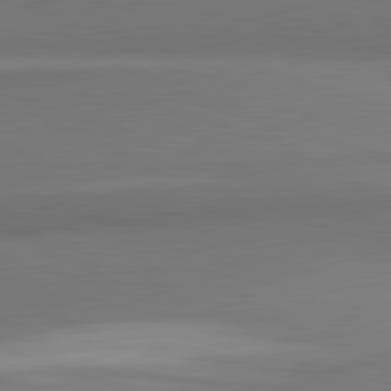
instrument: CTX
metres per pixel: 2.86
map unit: lApd
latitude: 82.2711
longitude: 168.7841
